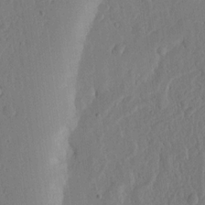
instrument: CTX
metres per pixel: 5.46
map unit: lHvf
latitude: 18.2711
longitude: -115.5371
